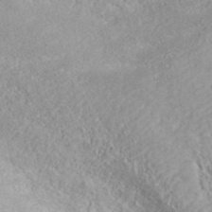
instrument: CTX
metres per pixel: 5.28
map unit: ANa
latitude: 38.1389
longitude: 20.6707
